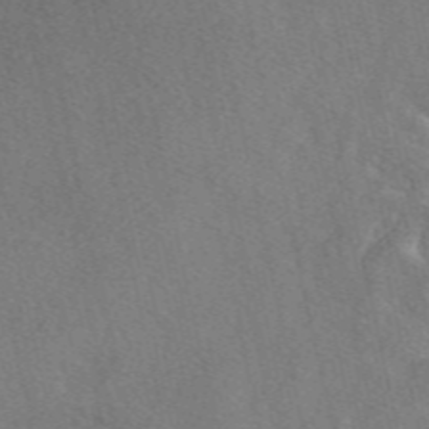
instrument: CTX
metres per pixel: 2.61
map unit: eAb
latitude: 48.7246
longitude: 112.3495
